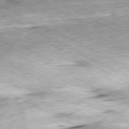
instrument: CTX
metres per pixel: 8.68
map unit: Ap
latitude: -80.6897
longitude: -84.4790
